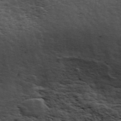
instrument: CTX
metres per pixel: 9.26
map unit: ANa
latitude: 43.7639
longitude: 47.0675
